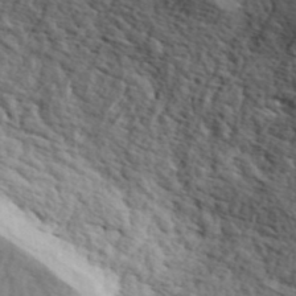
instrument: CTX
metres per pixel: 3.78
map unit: ANa
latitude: 43.2915
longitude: 46.4440
